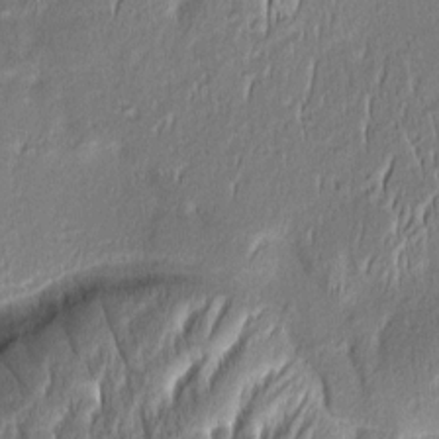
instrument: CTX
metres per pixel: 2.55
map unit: Aa
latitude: 8.6302
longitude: -132.7246
